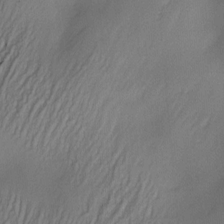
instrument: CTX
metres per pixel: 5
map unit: Nve
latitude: -23.1431
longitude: -137.9528
